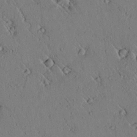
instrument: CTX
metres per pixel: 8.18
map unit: lAvf
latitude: 6.4223
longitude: 159.0297
